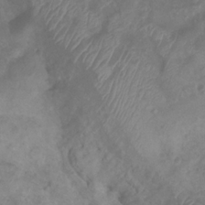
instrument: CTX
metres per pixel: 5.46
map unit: Htu
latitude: 3.1403
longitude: -21.6505
